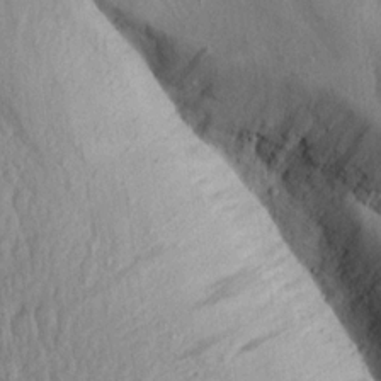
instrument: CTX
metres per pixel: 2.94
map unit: Aa
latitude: 14.1767
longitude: -142.1011
